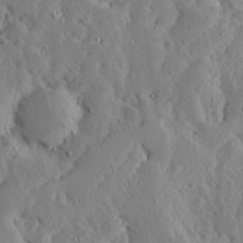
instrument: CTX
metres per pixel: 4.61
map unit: Ave
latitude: 13.2348
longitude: -136.5735
